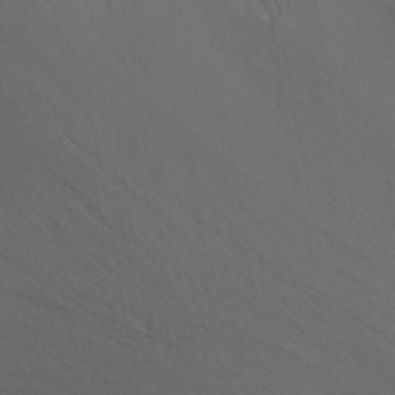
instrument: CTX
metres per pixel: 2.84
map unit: Ht
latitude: -10.1984
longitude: -38.1389
